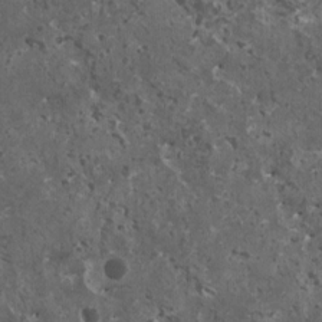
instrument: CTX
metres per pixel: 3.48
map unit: HNhu
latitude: 2.8947
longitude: 5.2187
